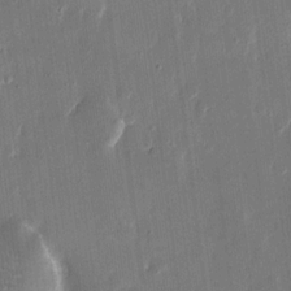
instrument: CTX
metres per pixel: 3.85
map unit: eHh
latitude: 14.8191
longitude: -69.3104
